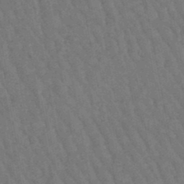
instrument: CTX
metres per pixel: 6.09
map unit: lHb
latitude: -47.3320
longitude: 76.9164
